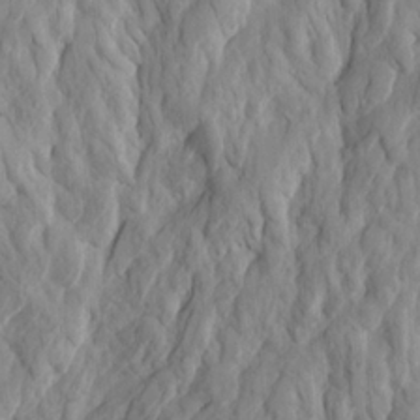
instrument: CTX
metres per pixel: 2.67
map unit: Ave
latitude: 23.1970
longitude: -132.9325
